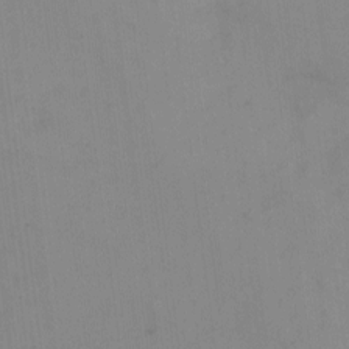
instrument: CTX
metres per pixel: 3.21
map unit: eHh
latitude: -8.6329
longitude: -67.5938
